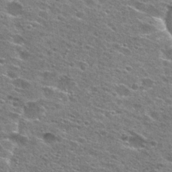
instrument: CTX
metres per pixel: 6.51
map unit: Hto
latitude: 26.7246
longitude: -47.2915
